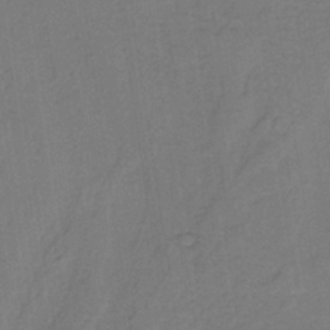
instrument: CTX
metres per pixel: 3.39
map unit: HNb
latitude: -38.1417
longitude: 54.8030
